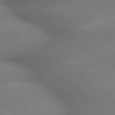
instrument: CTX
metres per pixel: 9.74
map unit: lApd
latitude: 79.3104
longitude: -167.7827
